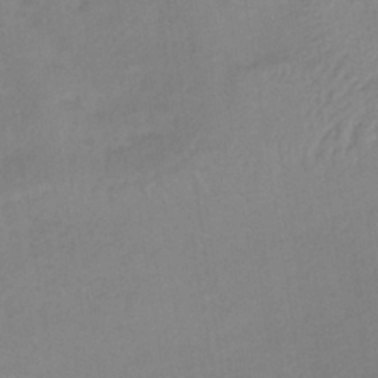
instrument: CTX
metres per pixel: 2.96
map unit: lHb
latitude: -36.7652
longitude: 68.6896
